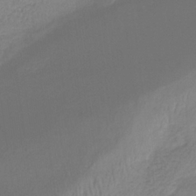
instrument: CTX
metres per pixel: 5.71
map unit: eHb
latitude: -31.8611
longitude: 68.5006
